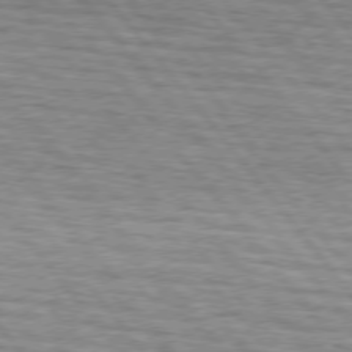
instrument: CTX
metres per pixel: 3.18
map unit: lApd
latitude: 75.6127
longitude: -81.8394
